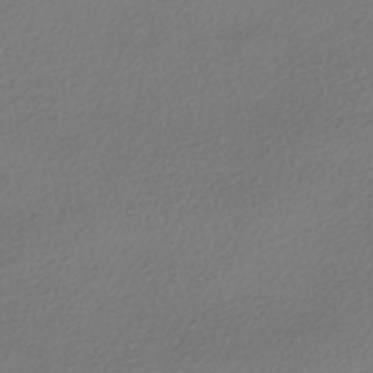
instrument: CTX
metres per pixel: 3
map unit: HNhu
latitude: -42.3117
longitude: 97.1431
